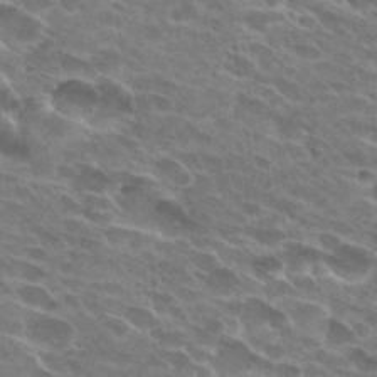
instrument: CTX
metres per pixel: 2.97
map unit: Hto
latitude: 28.8947
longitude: -42.6113
